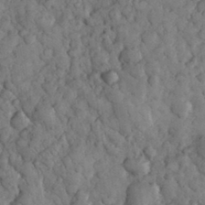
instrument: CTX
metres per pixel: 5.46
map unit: eHh
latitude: 33.4615
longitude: -69.2348
